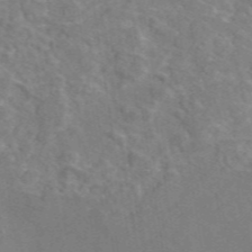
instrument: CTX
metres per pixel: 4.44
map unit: eAb
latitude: 46.5168
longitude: 111.4832
